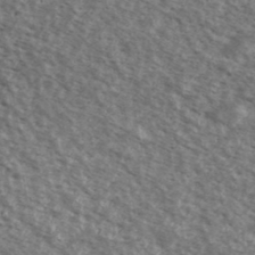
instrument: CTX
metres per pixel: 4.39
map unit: Ave
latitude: 39.1214
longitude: -111.1025
